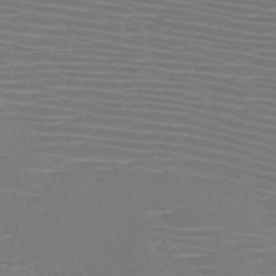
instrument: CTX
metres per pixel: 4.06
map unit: HNb
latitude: -46.9164
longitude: -42.2523
